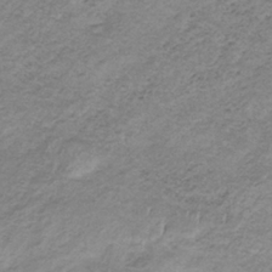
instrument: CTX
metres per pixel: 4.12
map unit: HNb
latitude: -33.4644
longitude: 61.3132
